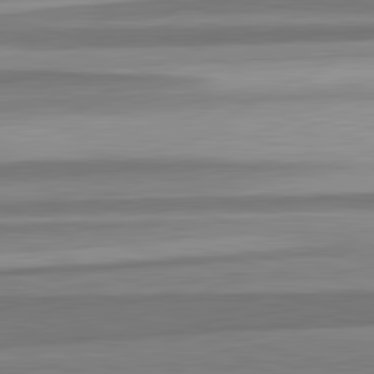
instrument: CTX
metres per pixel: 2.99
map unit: lApd
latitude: 82.6868
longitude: 178.6329
